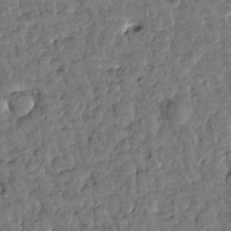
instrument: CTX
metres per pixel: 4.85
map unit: Htu
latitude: 0.4412
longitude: -179.7072
